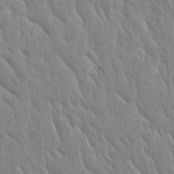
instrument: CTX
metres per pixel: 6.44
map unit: Htu
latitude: -3.9556
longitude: 174.3684
